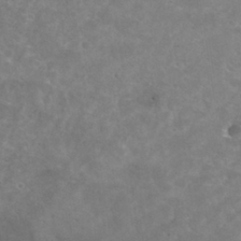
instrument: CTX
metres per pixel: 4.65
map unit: Hto
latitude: 30.4601
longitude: -47.6694
